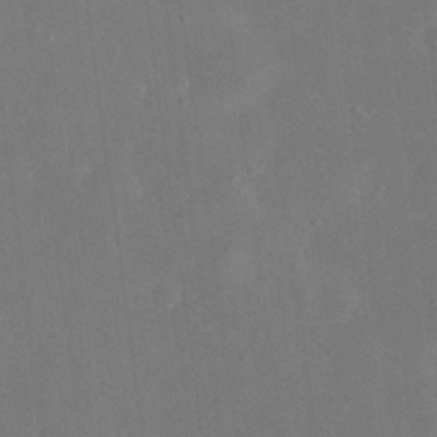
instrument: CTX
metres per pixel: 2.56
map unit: eHh
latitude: 18.7624
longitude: -70.8947
